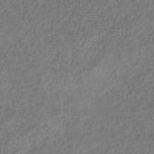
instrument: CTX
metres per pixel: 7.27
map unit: HNb
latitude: -33.7289
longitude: 56.1228
